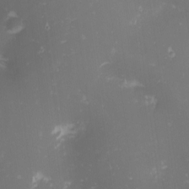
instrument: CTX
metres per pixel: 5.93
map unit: Nhu
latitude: -1.1809
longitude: -80.5168
